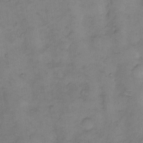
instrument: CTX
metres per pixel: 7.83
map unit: Hto
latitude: 5.8961
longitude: -61.1781
